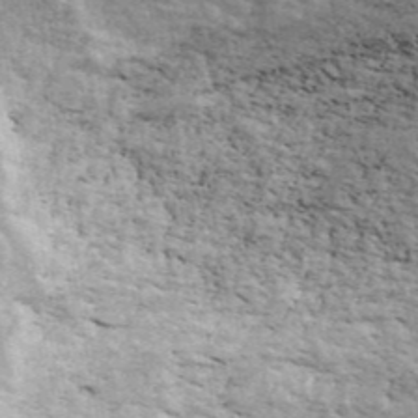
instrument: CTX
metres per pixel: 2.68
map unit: ANa
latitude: 44.2144
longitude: 47.0297
